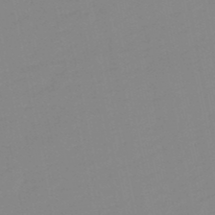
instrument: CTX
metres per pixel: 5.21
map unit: lHb
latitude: -49.2565
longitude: 80.8030
